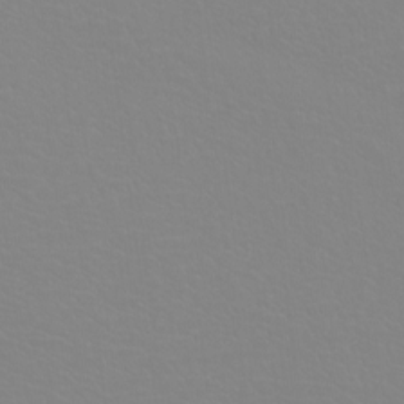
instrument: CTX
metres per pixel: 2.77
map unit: Htu
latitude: -12.0850
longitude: -71.2726
